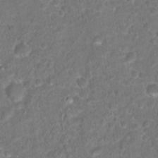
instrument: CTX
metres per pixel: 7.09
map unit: Hto
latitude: 17.8394
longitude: -40.3467
